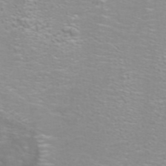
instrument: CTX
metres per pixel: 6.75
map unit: ANa
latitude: 39.8583
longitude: 22.9920
